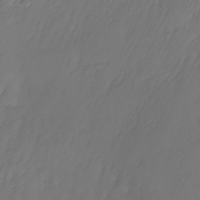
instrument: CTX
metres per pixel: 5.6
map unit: Nhu
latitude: -26.4062
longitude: -71.0458
